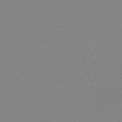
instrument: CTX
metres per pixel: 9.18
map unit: lHb
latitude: -49.4077
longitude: 68.1794
